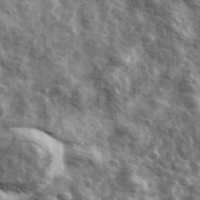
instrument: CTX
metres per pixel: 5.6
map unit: Ave
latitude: 42.3089
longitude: -106.9514
